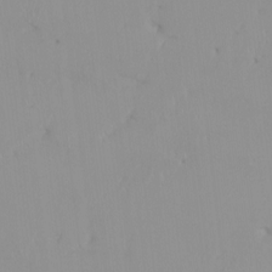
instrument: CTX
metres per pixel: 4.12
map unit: HNhu
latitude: -0.1606
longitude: -6.4223
